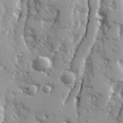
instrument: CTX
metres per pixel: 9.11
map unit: Ave
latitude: 21.7828
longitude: -131.2915
